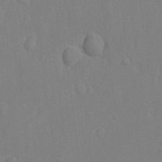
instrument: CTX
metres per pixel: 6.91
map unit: lAvf
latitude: -8.3873
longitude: -119.4426
